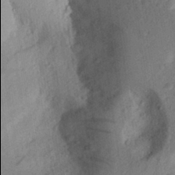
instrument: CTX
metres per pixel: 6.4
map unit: Aa
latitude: 26.4979
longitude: -145.9906
